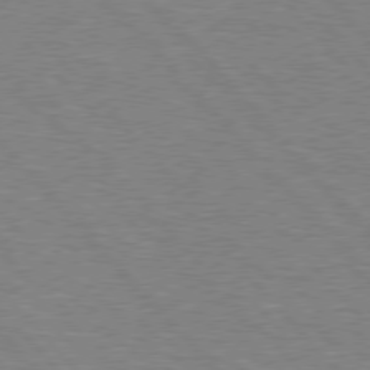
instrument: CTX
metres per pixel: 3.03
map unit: Hpe
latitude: 76.6301
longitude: -150.7435
